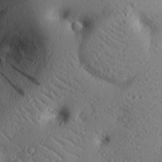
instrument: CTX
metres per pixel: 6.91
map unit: eHh
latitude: 25.2914
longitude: -76.7246
